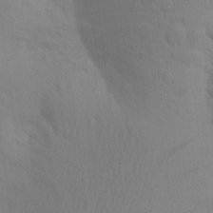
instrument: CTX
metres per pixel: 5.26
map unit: Aa
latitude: 23.9339
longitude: -145.5560
